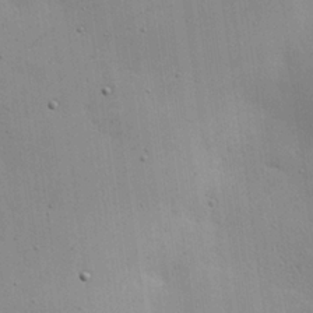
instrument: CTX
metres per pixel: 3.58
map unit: eHh
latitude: 25.0458
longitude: -90.3278
